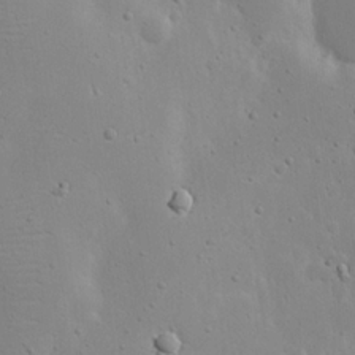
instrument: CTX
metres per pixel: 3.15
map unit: eHh
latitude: 18.8191
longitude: -71.4048
